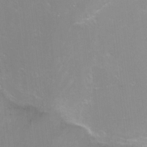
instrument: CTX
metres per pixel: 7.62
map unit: Ht
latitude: -15.5777
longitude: -40.7813
